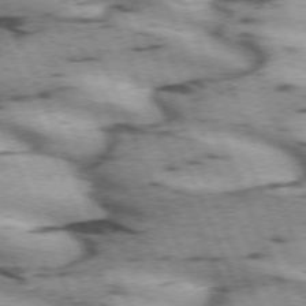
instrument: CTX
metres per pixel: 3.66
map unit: lApd
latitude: 72.2145
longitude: -53.9717
